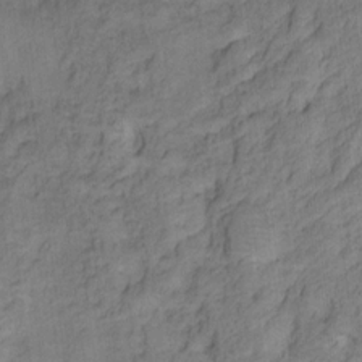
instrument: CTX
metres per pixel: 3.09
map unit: Ht
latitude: 10.1578
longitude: -40.2522
